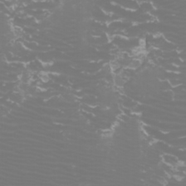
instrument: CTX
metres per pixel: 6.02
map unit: Htu
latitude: -5.9178
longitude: -74.1200
